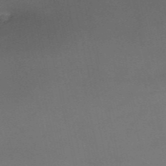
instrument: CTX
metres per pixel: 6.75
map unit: eHh
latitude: -54.3873
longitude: -90.7057
